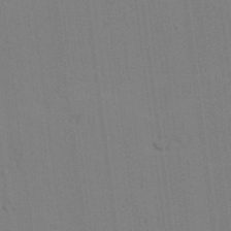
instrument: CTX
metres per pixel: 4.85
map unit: lAvf
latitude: 25.5182
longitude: -111.7828
